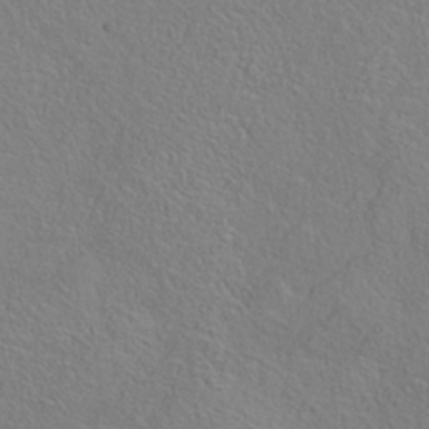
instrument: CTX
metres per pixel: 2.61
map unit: Nhe
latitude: -38.5196
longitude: 139.0676
